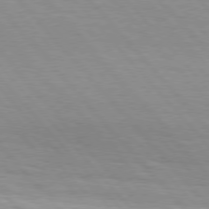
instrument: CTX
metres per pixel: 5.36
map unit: Hpe
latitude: 76.4601
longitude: -153.8773
